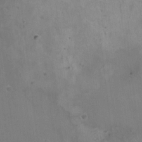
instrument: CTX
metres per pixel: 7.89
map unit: HNhu
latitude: 5.4615
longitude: 1.2376
